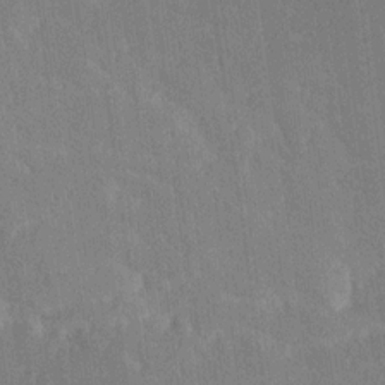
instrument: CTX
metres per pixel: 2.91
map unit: Ave
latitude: 20.0633
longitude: -136.8380
